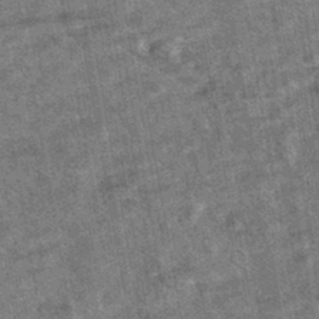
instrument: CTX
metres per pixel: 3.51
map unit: HNhu
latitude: -43.0486
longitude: 98.5007
